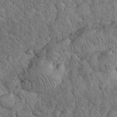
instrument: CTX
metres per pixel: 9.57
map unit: eHh
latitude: 32.9703
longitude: -66.4979
